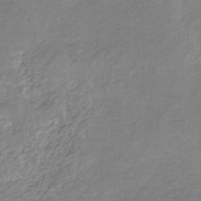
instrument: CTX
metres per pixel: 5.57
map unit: HNb
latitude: -34.7652
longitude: 56.1039
